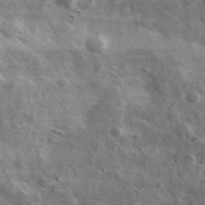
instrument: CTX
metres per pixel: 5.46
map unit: Ave
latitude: 38.9136
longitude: -107.9717
